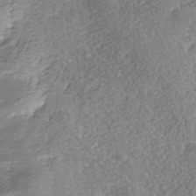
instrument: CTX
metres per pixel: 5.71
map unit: Nhe
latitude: -40.4629
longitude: -100.2901
